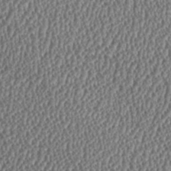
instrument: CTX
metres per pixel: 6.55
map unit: HNhu
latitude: 0.7246
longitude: 0.3118
